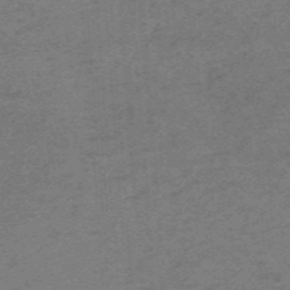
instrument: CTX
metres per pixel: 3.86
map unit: HNb
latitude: -55.2187
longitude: -46.3657
